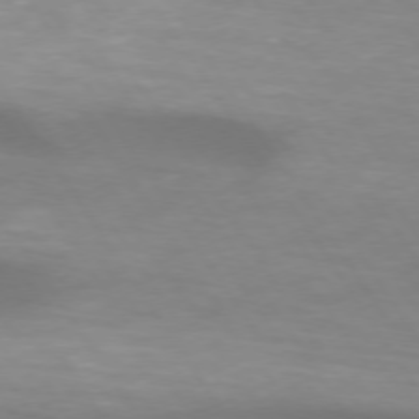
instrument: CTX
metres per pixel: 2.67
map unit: lApd
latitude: 73.9906
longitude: -50.8002
